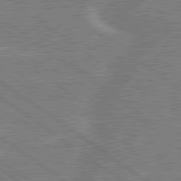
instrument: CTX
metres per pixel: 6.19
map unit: lApd
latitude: 79.5560
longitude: -144.6112
